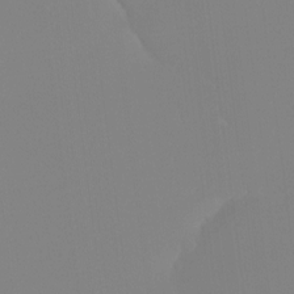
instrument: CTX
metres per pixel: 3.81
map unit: Ht
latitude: -14.3496
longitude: -51.4993
